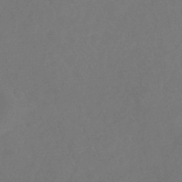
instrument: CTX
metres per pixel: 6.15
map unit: eHb
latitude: -35.7855
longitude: 78.6518
